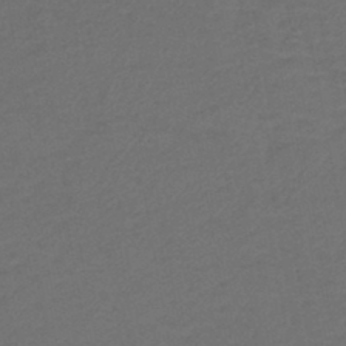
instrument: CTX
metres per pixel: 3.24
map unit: lHb
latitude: -43.1620
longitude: 76.7085
